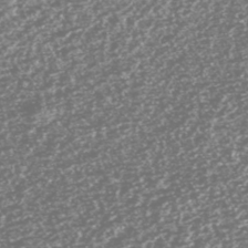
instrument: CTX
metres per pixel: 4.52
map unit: HNhu
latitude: -47.1809
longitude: 31.3132
